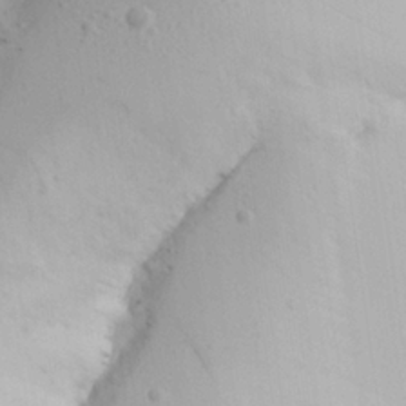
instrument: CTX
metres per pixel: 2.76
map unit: Aa
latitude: 24.9702
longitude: -131.3293
